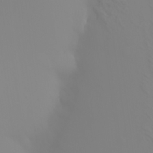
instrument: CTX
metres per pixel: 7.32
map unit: HNhu
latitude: 7.1970
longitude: 14.0661
